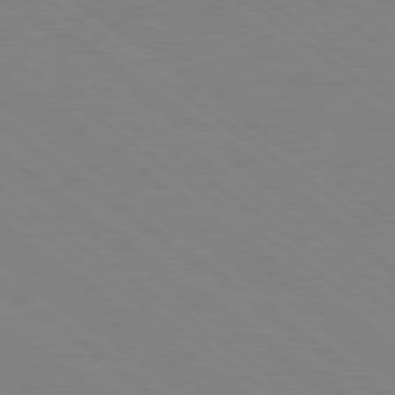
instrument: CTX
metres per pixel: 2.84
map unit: Hpe
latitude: 78.9514
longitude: -124.7624
